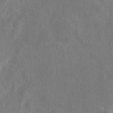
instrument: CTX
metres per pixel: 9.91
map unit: eHh
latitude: 6.9703
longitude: -72.5924
